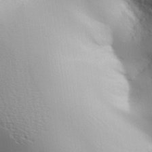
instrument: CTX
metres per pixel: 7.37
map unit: Aa
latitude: 24.9891
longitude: -126.7813
